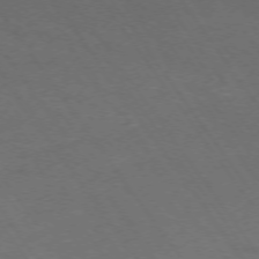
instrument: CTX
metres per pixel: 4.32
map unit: Ap
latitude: -74.8597
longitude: -70.4790
